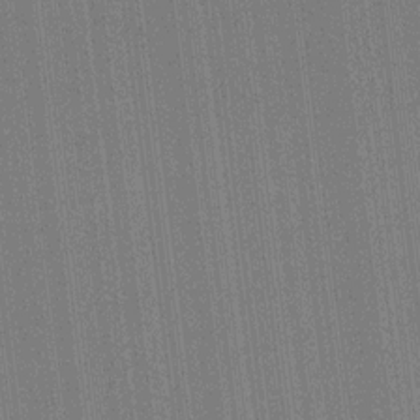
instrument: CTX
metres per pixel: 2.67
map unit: HNhu
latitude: 8.1200
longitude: 16.1417
